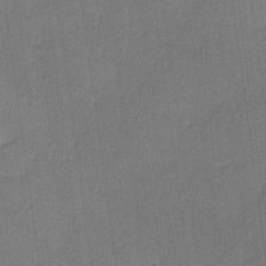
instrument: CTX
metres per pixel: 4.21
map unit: lHvf
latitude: -11.2376
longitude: -99.5749
